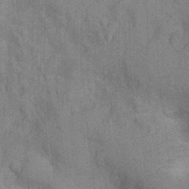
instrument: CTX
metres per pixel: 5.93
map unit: Ht
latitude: -2.3117
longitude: -15.3671
